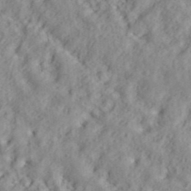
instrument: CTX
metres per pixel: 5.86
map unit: ANa
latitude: 40.1577
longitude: 28.1039
